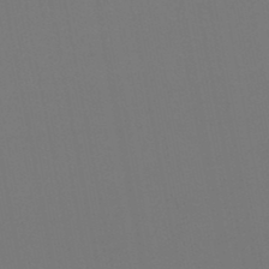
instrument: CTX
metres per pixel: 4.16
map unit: lHb
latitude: -47.1809
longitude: 68.7085
